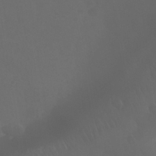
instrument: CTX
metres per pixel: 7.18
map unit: Nhu
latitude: 29.0269
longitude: -65.6316
